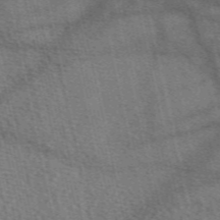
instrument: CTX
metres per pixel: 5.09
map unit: eAb
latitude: 50.4790
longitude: 113.9178
